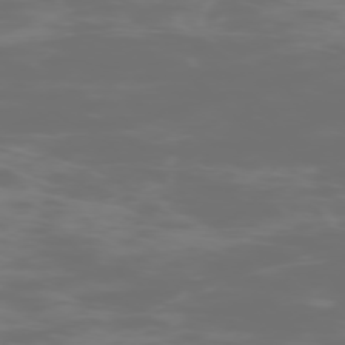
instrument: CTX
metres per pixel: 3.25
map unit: Hpe
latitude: -74.4818
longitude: 5.9556
